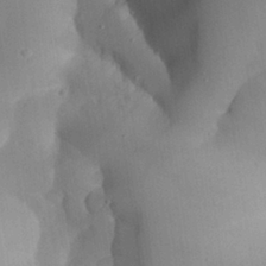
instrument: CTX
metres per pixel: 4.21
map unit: Aa
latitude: 26.4979
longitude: -128.7435
